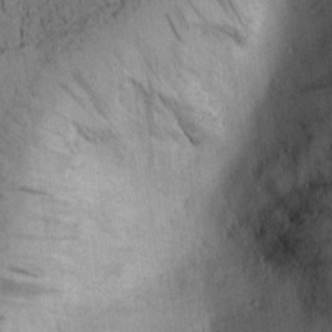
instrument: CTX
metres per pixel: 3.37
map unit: lAvf
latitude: 4.1389
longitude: 158.5951
